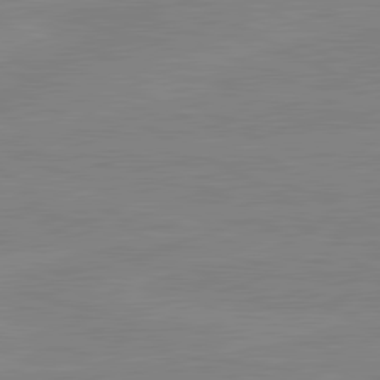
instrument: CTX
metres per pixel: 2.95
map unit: lApd
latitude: 81.1970
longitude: -176.1389
